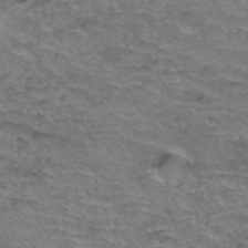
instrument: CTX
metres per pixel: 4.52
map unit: Hto
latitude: 37.0459
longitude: -41.8961
